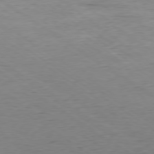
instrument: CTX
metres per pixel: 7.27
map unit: Hpe
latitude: -79.1053
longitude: 10.3873
